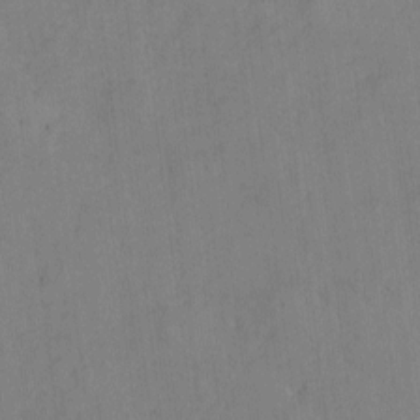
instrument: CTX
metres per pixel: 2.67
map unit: eHh
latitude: -8.6329
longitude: -66.6301
